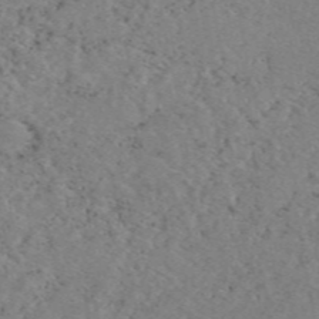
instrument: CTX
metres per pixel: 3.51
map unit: eAb
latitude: 49.1403
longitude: 108.7274
